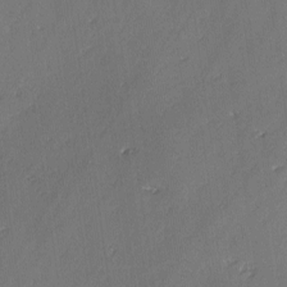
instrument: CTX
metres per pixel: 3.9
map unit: lAvf
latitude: -3.2186
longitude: -107.4049
